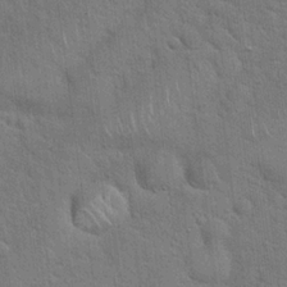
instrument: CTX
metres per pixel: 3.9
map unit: Hto
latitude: 19.3292
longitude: -52.2145
